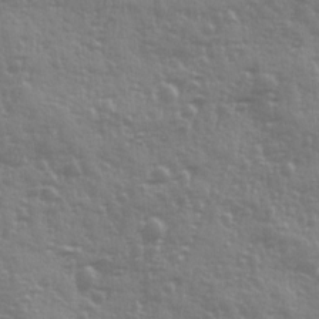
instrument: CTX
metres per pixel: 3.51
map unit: Ave
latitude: 12.5357
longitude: -103.5938
